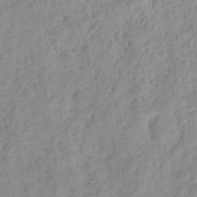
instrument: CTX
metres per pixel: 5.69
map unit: eHh
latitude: 8.6869
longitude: -74.7057
